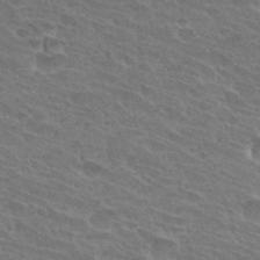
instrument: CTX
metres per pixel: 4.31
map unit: Hto
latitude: 31.9717
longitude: -41.5749
